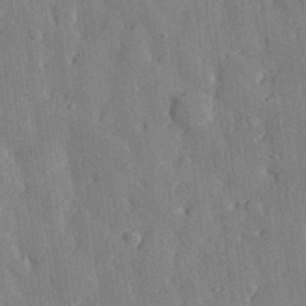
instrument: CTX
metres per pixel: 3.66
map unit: eHh
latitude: 28.7624
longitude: -76.8947
